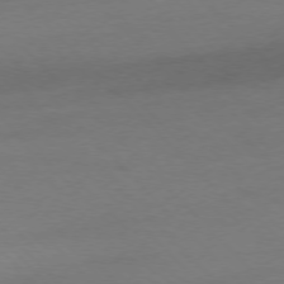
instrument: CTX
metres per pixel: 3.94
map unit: Ap
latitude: -77.5588
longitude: -71.5182
